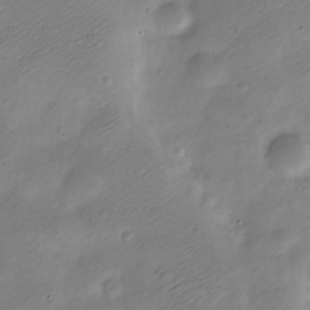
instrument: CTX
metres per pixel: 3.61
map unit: Nve
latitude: -23.5021
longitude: 106.2173
